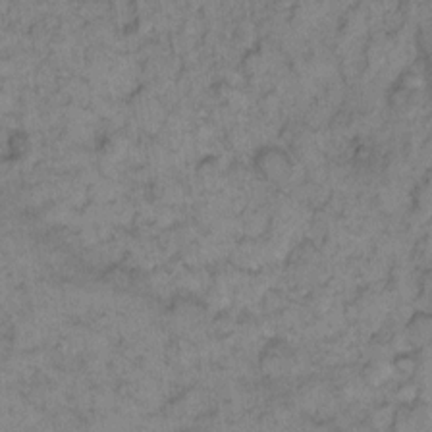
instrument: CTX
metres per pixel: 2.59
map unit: eHh
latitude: 9.3482
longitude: -63.4049
